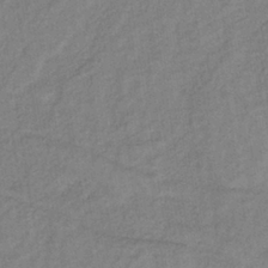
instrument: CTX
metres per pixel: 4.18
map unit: lHb
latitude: -37.3887
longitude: 71.4077
